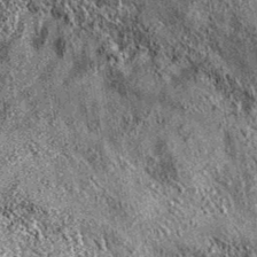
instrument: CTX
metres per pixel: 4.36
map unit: eAb
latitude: 36.1011
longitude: 111.4832
